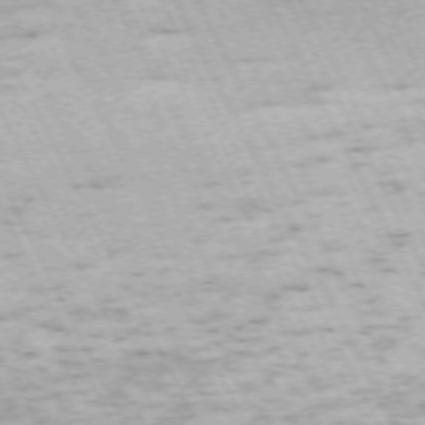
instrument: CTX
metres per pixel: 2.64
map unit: Hpe
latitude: -71.4643
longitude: 11.7856
